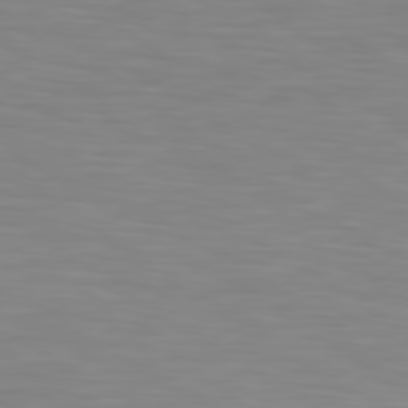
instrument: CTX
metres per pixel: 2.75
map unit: lApd
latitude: 80.1200
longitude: 120.7274
